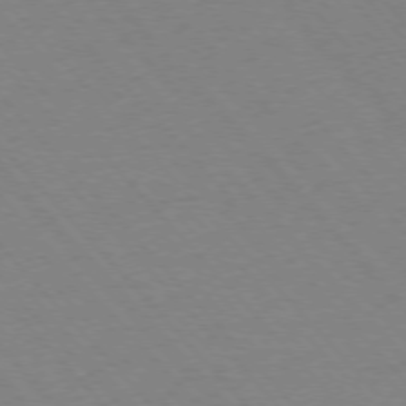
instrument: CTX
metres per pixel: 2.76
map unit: Ap
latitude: -76.6707
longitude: -86.4979
